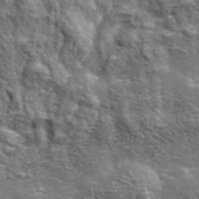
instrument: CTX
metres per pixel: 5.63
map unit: lHvf
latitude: 37.7639
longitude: -88.5924
